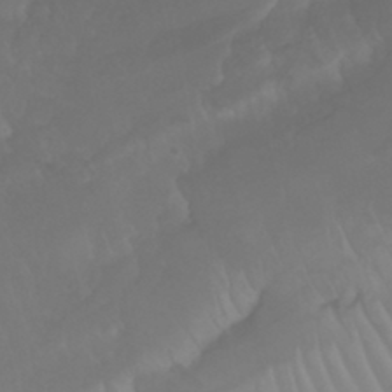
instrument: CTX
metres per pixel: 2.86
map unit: Nhu
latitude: 23.1403
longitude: -63.6883
